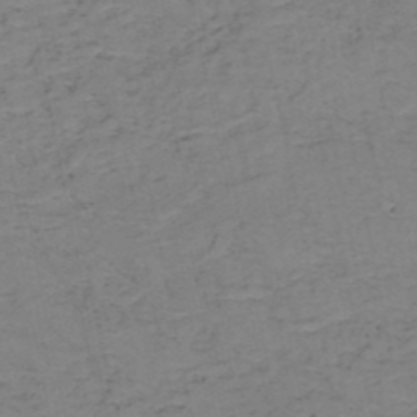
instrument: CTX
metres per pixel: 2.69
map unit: HNb
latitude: -50.4251
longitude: -51.8016
